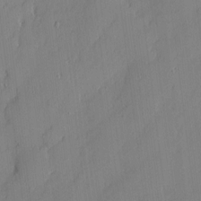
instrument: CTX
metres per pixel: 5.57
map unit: eHh
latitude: 4.1578
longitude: -76.1200
